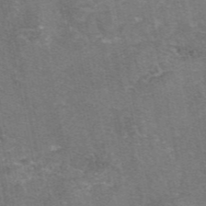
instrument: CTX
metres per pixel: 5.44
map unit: eAb
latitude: 46.9136
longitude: 103.9556
